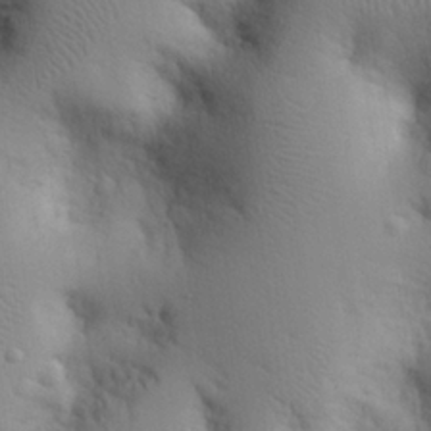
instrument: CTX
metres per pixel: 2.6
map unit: eHh
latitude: 26.5546
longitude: -75.4238
